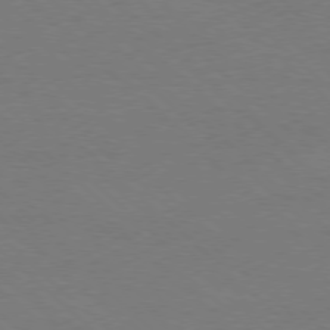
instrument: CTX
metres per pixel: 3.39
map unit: Ap
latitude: -78.4818
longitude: -86.8191
